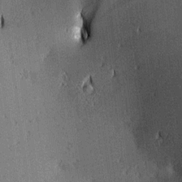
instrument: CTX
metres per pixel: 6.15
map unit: lAa
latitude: 11.4238
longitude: -108.9135
